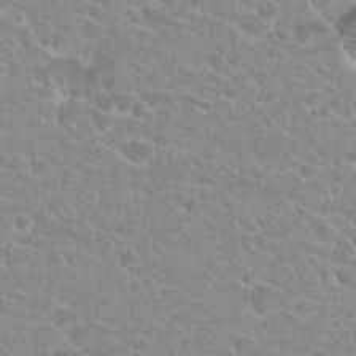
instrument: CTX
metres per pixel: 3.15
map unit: Hto
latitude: 23.7072
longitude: -43.9717
